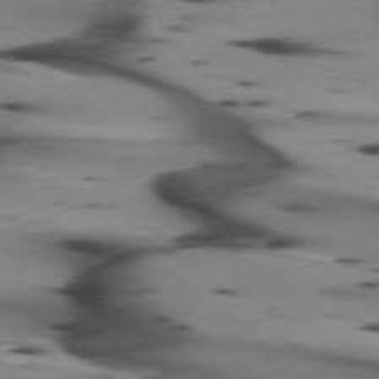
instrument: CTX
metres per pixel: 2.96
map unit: lApd
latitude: 74.9703
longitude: -65.0080
